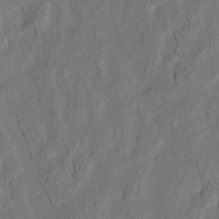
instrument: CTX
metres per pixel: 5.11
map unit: eHh
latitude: 5.7072
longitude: -77.0080
